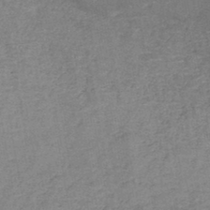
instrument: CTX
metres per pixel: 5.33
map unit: HNb
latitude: -45.4643
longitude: -37.8584
